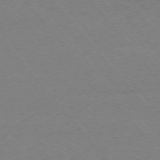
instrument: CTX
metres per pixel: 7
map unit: Ap
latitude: -75.8801
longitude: -81.2726
